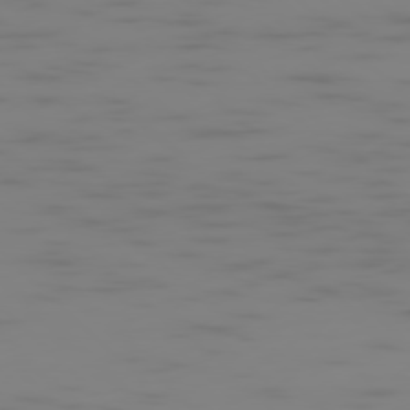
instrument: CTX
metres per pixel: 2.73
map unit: Ap
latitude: -77.6155
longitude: -63.7828
